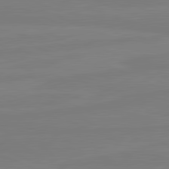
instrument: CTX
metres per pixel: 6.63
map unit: lApd
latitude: 81.5938
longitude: -178.2334
